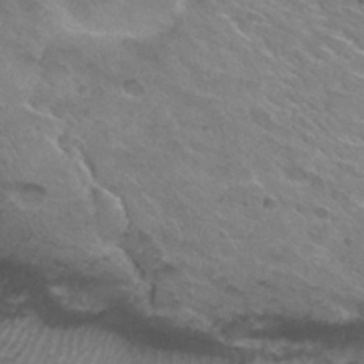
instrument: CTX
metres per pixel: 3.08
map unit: Hto
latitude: 30.8002
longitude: -47.8017
